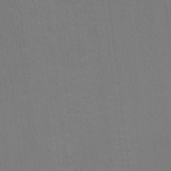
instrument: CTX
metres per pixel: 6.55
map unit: Hto
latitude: -10.8975
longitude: -38.4979
